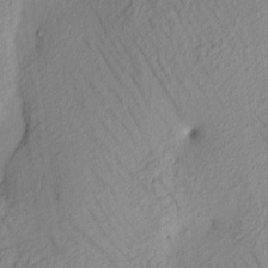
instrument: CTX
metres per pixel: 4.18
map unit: HNhu
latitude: 12.1956
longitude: 9.2565
